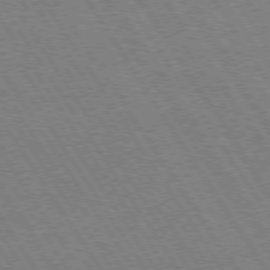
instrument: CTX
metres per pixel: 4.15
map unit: Hpe
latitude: 73.9339
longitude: -129.4426
